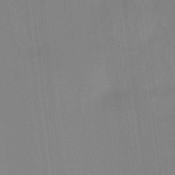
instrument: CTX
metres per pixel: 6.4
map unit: Ht
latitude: -12.2740
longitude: -48.3845
